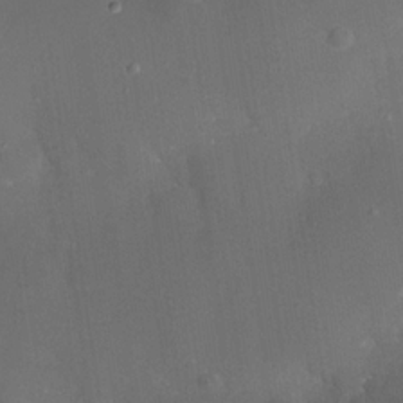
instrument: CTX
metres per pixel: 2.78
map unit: Nhe
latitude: -32.5196
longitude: -115.6127
